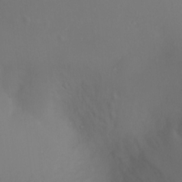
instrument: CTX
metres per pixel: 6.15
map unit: Ht
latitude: -5.9556
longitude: -27.0081
